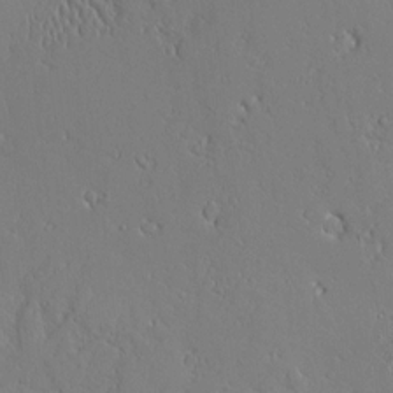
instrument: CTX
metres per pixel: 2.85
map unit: Aa
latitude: 10.2145
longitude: -129.3859
